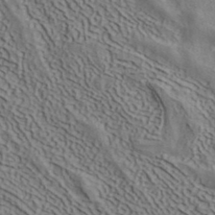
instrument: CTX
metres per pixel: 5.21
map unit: ANa
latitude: 40.7246
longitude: 33.7289
